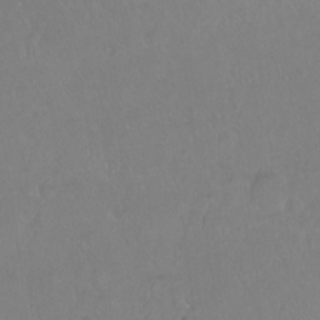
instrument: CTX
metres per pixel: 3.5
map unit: Hto
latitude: -14.3307
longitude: -43.7639
